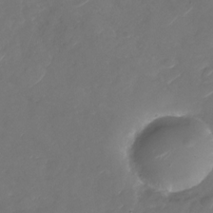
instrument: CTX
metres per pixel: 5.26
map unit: Nhu
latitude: -29.4266
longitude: -71.0458
